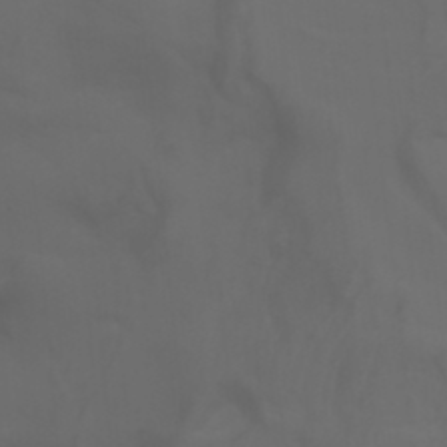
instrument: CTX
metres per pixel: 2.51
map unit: Aa
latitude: -7.5399
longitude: -80.2900
